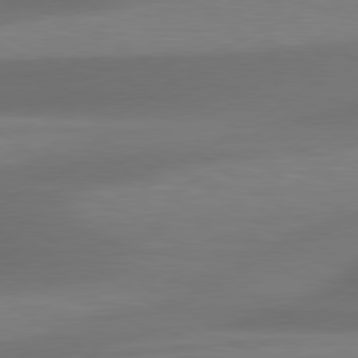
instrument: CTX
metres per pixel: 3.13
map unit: lApd
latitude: 79.6505
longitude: -87.0458
